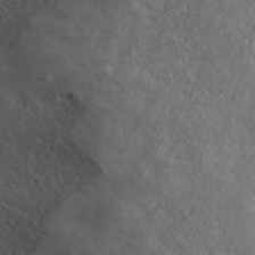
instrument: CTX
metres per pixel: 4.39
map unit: ANa
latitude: 41.2725
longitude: 32.8975
